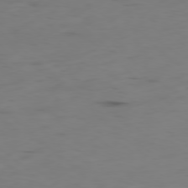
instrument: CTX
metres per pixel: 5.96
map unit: Hpe
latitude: -78.9163
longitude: 15.4266
